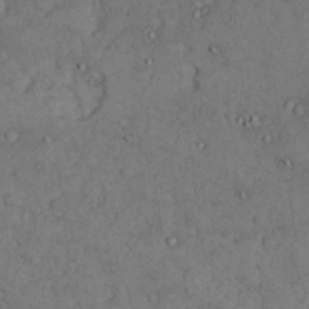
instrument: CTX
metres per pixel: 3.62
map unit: Nhu
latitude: 22.1956
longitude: -69.9528
